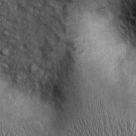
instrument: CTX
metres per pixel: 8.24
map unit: Ht
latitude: -0.0472
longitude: -12.9892
